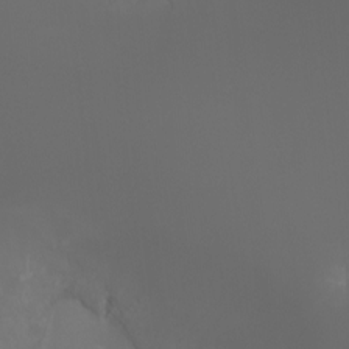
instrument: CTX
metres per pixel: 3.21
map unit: Aa
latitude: -7.1053
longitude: -72.9325
